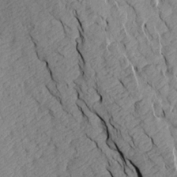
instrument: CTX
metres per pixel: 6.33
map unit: Aa
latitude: 18.2711
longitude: -145.6883
